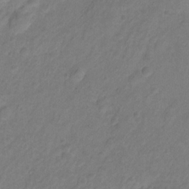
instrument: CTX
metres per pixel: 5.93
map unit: Hto
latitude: -7.5588
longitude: -39.4237
